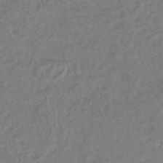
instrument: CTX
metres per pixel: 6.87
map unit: lHb
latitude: -42.0661
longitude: 75.2754
